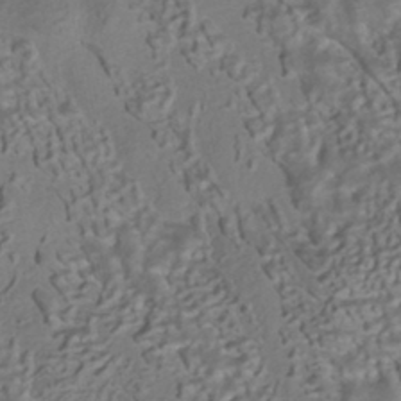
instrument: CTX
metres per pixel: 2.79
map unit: ANa
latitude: -41.2754
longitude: 105.4265
